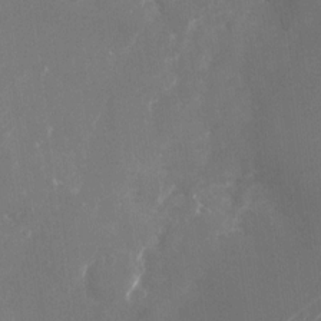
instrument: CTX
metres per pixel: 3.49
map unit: Nhu
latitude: -23.5777
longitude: -72.1956
